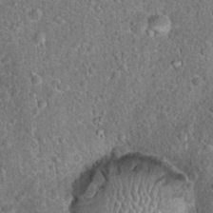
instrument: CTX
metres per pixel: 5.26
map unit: Hto
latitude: 18.2711
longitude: -42.6680
